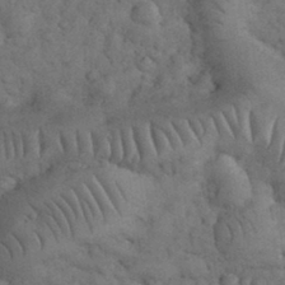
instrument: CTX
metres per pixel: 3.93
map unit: eHh
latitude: 33.5749
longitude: -67.1970
